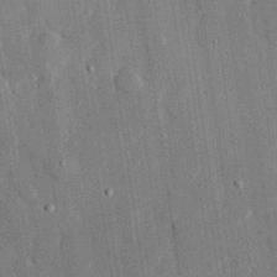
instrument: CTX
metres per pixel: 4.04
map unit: eHh
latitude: 28.5734
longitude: -80.5735
